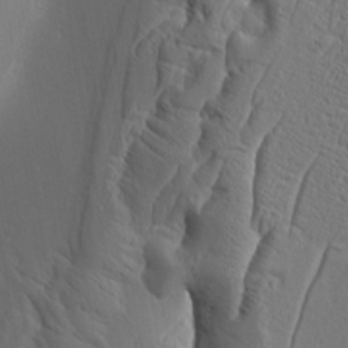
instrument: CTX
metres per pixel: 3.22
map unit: Aa
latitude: 8.9892
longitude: -132.3278
